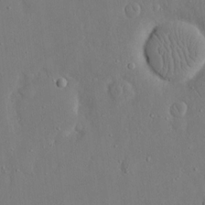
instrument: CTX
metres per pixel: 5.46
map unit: eHh
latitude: 16.0444
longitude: -70.8758
